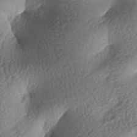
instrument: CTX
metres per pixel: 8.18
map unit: lAa
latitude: -7.3887
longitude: -127.4993
